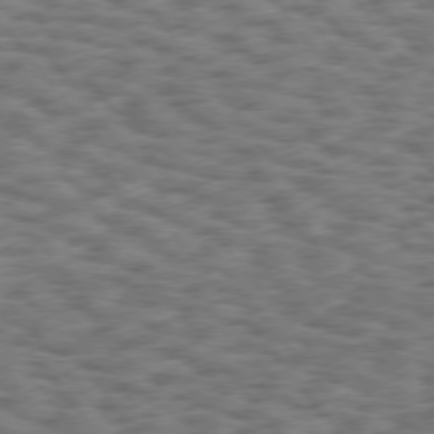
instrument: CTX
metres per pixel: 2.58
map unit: Hpe
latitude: 75.5560
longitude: -134.8569
